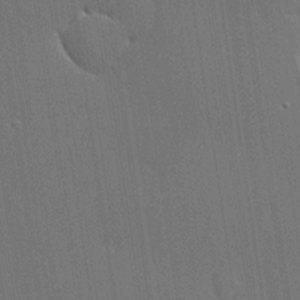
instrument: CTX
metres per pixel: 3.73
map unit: lHvf
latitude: 19.7449
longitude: 141.8044
